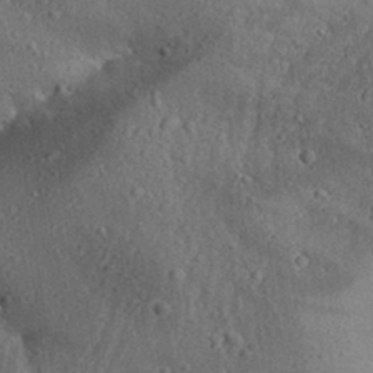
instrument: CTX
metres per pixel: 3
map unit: Aa
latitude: 31.4994
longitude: -133.7828
